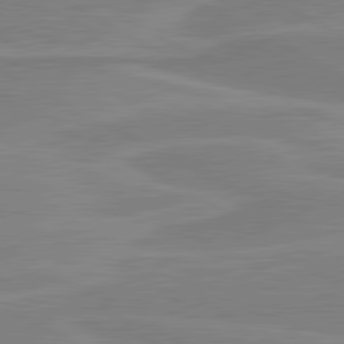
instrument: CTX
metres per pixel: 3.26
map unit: lApd
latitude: 81.1025
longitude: 171.5588
